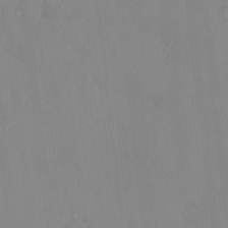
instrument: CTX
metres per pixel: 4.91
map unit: HNhu
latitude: 5.3104
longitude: 1.6155
